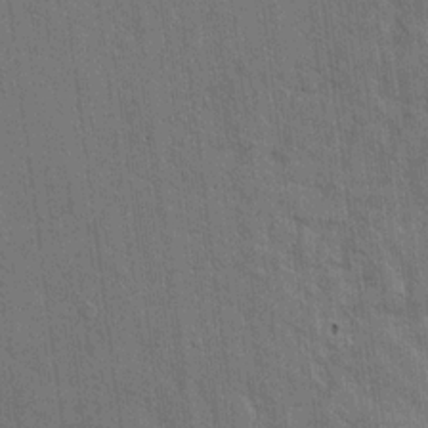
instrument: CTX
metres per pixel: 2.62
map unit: eHh
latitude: 15.7639
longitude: -69.0081
